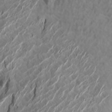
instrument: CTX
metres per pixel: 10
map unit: Htu
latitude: -6.5385
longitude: -70.9891
